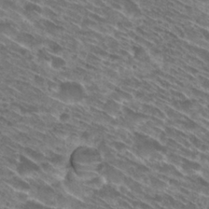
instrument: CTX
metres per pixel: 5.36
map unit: Hto
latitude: 28.8191
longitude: -44.8569
